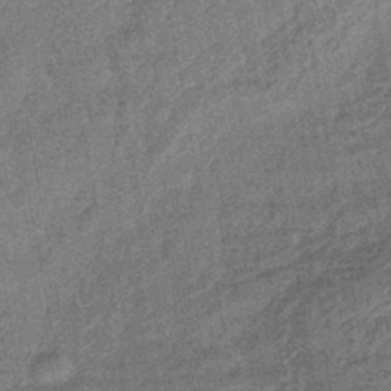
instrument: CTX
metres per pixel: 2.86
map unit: lHb
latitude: -43.5588
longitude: 80.5574
